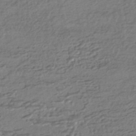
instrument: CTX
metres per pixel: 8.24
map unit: HNhu
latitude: -44.7274
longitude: 95.9367
